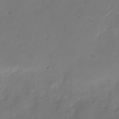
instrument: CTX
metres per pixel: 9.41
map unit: Nhu
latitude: -28.8597
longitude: -59.8394
